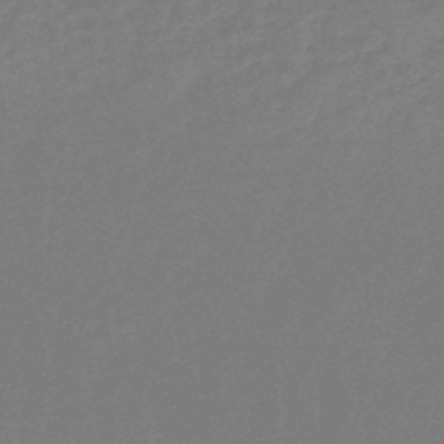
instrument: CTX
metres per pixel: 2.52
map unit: eHb
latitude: -46.3495
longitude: 81.7478
